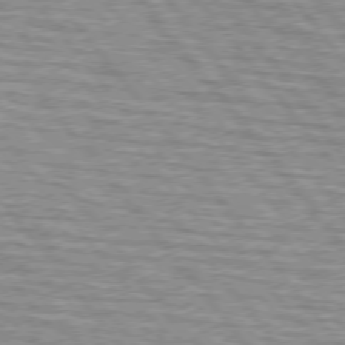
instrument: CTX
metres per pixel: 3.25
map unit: lApd
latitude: 75.2726
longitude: -76.3656
